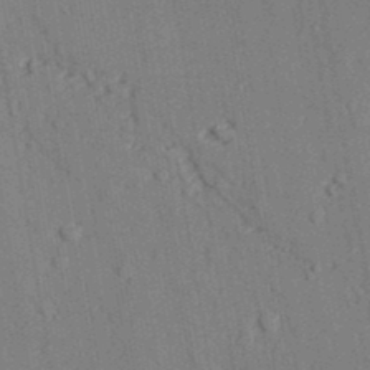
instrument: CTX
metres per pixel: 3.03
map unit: lAvf
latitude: 27.2159
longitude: -109.6316
